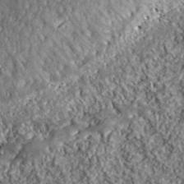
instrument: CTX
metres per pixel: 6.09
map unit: lHvf
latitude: 40.0822
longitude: -87.9339
